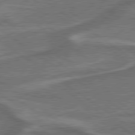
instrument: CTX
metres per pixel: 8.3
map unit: lApd
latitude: 79.5749
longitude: 173.3887
